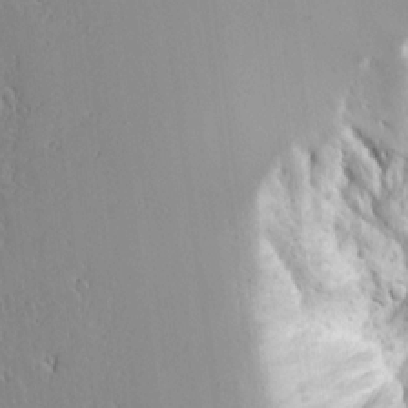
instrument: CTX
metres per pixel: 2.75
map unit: lAvf
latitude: 16.0255
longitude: -126.7435
